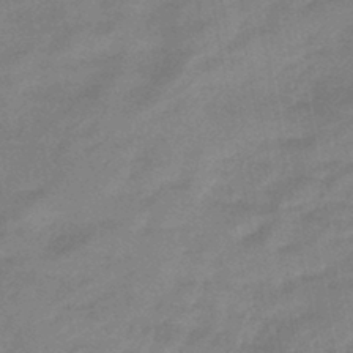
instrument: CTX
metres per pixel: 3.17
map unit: eHb
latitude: -44.8408
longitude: 87.8800
